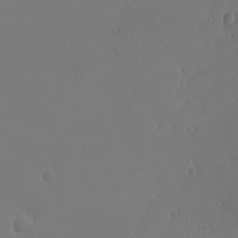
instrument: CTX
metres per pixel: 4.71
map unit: eHh
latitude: -7.9556
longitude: -69.8583
